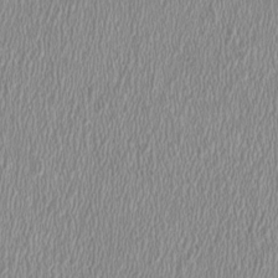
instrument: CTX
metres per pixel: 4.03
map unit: HNhu
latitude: -1.0865
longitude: 1.7289
